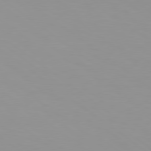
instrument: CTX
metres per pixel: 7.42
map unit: Hpe
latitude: 78.6302
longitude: -142.6302
